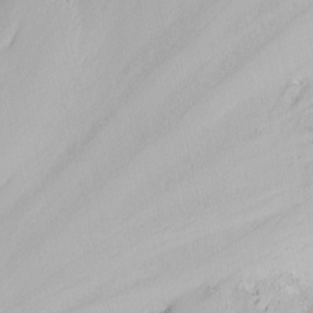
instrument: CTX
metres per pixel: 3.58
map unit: Nhu
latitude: -5.6722
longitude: -69.1403
